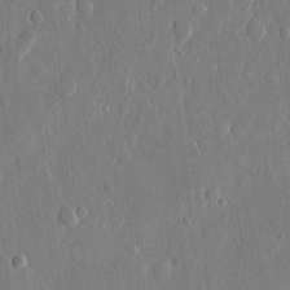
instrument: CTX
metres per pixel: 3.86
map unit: eHh
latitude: 13.3104
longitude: -70.0633
